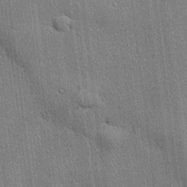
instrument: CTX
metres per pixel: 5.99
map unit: lHvf
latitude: 20.4790
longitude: 141.6155
